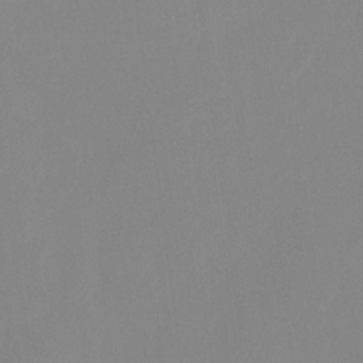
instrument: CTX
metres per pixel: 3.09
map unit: Ht
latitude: -14.7464
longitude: -50.4412
